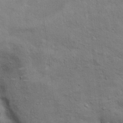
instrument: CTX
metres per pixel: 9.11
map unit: Ht
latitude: 11.3293
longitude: -39.7450
